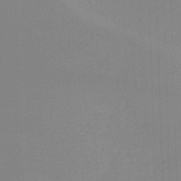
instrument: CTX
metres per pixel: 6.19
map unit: lHb
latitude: -45.3132
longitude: 63.8233
